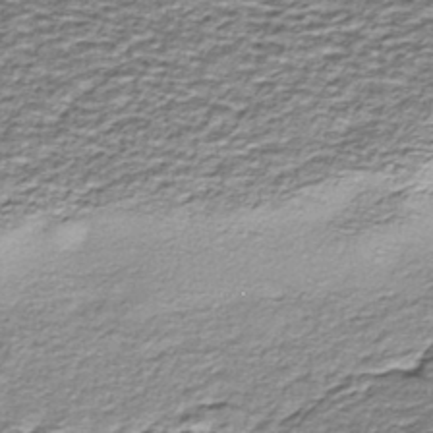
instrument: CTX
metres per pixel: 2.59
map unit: eHh
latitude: -43.1053
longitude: 117.1242
